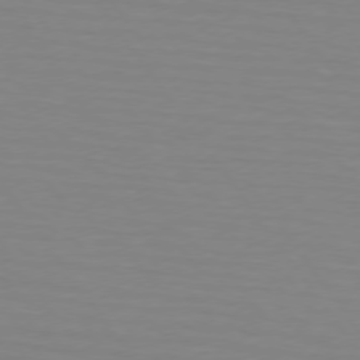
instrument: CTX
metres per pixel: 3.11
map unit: lApd
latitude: 74.2900
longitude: -79.6316
